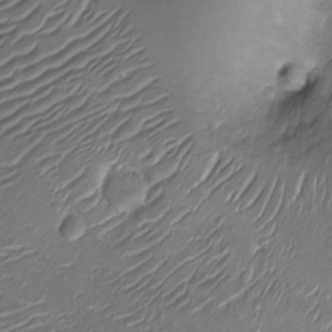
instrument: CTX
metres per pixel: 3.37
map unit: Nhu
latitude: -13.4643
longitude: -23.1970
